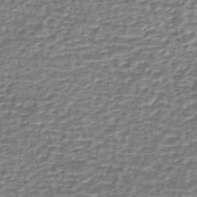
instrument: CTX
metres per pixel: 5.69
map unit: eHh
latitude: -43.7099
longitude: 121.3131
